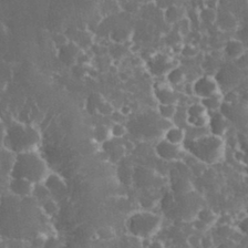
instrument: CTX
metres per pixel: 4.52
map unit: eHh
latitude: 32.9514
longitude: -62.3656
